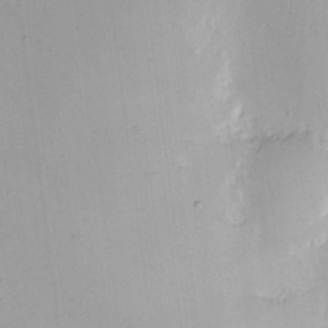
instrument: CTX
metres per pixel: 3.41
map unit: eHh
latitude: 9.9906
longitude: -71.4804
